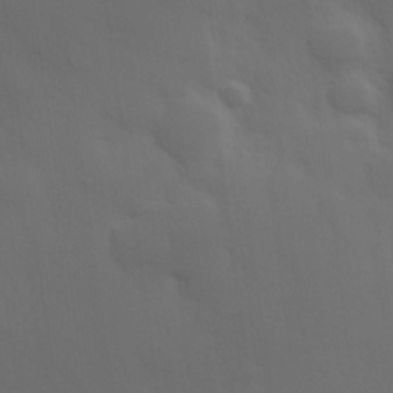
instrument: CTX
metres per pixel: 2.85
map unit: Hve
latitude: 19.6505
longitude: 150.7463
